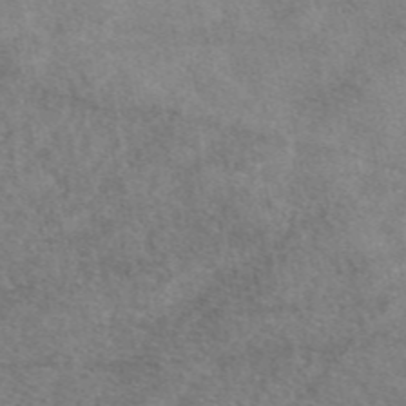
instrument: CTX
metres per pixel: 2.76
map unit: eAb
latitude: 47.4616
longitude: 123.1998
